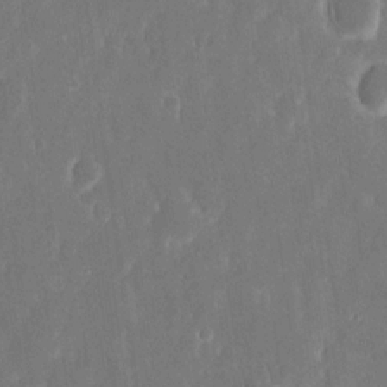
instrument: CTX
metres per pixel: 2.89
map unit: eHh
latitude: 15.5183
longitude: -72.8758
